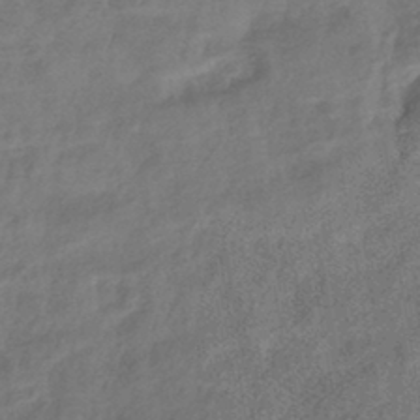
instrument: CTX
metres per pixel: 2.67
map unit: eHb
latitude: -42.8596
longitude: 82.1984
